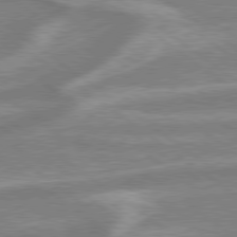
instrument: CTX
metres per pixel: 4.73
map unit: lApd
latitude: 79.2915
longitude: -171.0080
